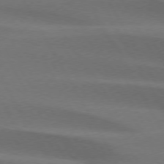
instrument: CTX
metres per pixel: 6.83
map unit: lApd
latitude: 74.3656
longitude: -65.3671
